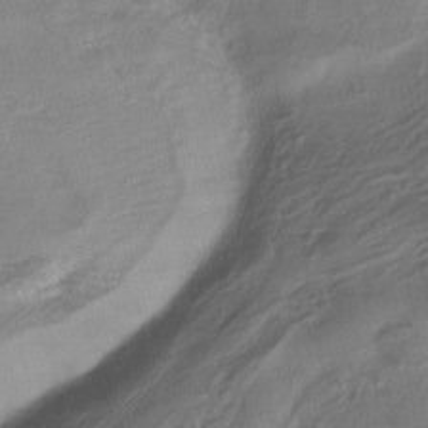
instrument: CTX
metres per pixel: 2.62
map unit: HNhu
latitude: -40.5007
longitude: 95.4076
